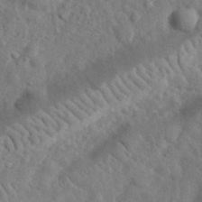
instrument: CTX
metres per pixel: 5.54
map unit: eHh
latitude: 34.8002
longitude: -78.4601
